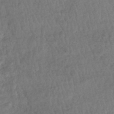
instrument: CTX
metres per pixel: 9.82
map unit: HNhu
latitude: -48.5574
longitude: 102.3117
